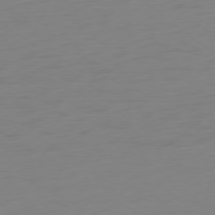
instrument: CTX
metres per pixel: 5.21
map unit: Ap
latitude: -78.7463
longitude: -66.0444
